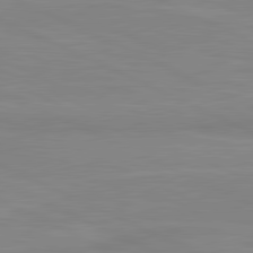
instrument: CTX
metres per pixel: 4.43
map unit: lApd
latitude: 81.3671
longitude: -172.8191
